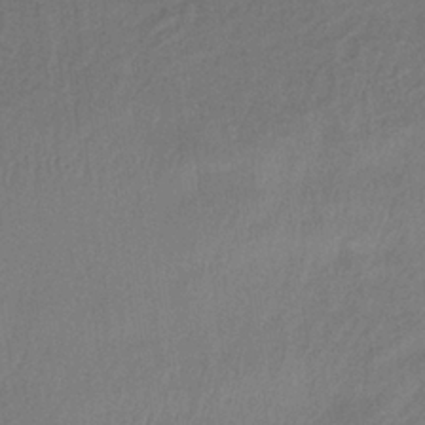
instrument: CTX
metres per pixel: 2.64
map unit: lHb
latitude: -37.2187
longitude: 68.7085
